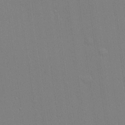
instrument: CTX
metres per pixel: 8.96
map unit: lHvf
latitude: 20.2901
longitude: 142.3684
